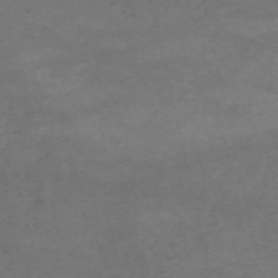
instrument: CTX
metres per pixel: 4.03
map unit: HNb
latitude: -55.2565
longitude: -44.8380
